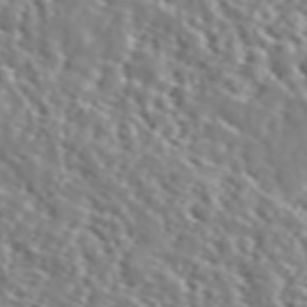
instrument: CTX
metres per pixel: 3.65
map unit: ANa
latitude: 46.1389
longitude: 48.8975
